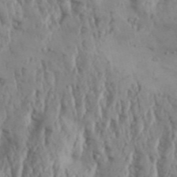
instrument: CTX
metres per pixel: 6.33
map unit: Aa
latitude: 30.9703
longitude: -136.2901
